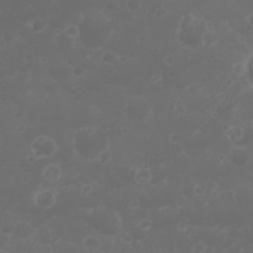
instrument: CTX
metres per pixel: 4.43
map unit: Nhu
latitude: 23.4237
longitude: -61.5182
